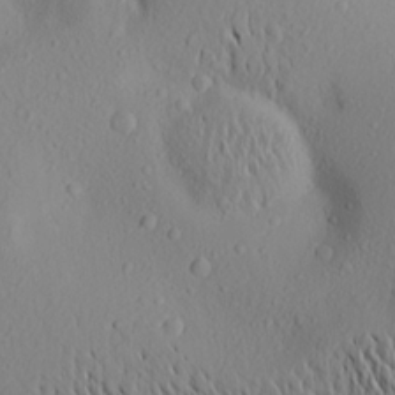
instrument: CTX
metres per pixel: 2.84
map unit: Aa
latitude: 19.5749
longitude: -144.2144
